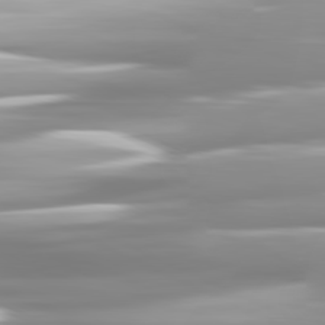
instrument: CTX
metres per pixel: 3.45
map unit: lApd
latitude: 81.4804
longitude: -139.4048
